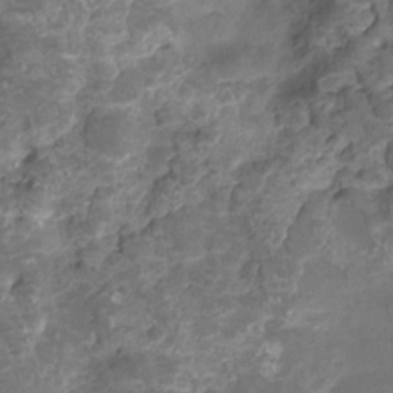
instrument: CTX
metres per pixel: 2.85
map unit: HNhu
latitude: -21.3131
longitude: 85.2187
